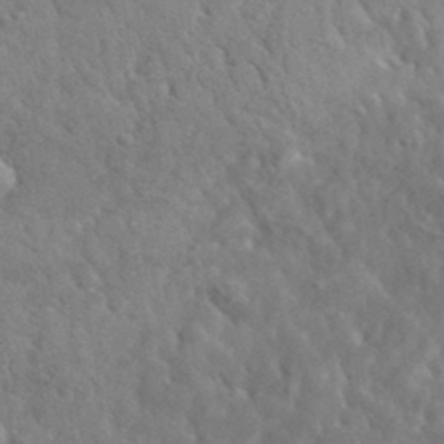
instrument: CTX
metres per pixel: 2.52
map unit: lHvf
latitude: 35.6882
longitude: -86.8947
